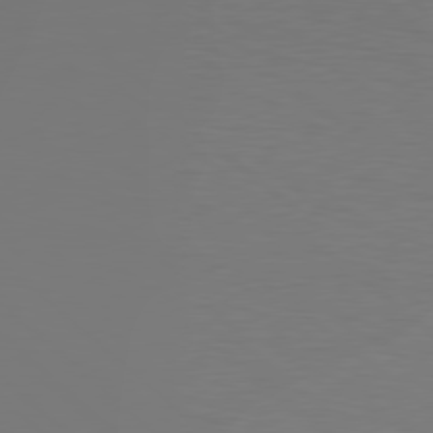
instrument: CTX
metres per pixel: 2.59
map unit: Hpe
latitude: 78.5924
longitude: -162.2712
